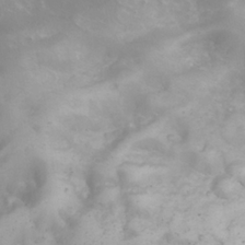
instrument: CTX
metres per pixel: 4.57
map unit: eHh
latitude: 25.3481
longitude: -63.6127
